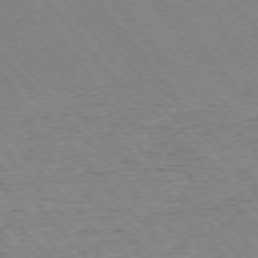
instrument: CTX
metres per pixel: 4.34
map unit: Ap
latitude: -76.0472
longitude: -95.3104
